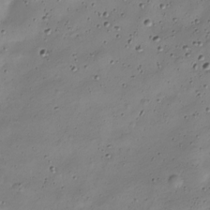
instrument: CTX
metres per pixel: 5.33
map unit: Nve
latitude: -25.0108
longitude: 106.0094
